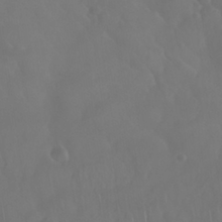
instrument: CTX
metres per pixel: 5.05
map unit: Nhu
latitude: 28.1578
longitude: -65.3671
